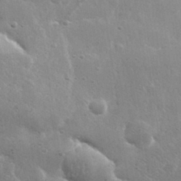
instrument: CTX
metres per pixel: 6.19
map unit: lHvf
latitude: 31.4427
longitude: -89.1781
